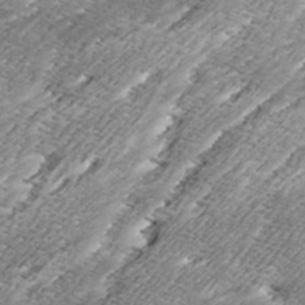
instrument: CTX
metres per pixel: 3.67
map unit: Ave
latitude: 16.8191
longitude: -136.9703
